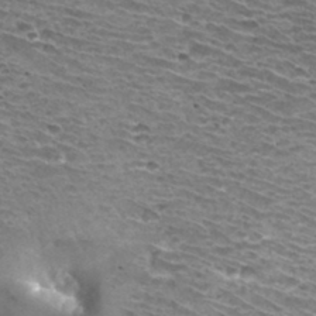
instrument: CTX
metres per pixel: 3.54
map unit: Hto
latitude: 33.0836
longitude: -40.1577
